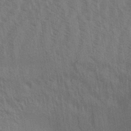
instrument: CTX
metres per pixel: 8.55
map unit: Aa
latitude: 31.3104
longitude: -139.0836
